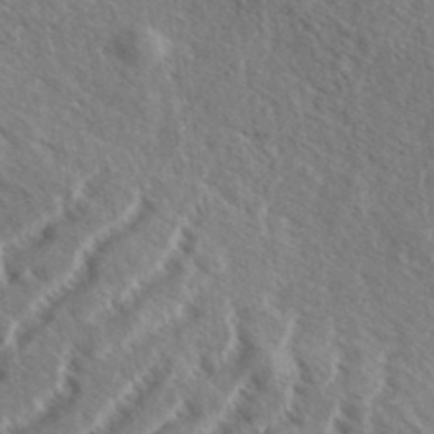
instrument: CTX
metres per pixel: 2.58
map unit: eHh
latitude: 36.9514
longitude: -138.5546
